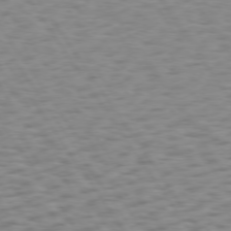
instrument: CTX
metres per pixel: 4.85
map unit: Hpe
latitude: 73.5938
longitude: -132.4979
